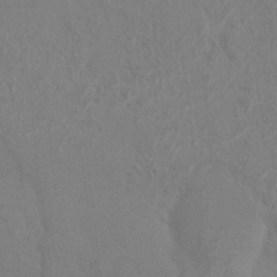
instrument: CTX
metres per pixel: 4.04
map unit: HNhu
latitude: 7.5371
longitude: -3.2159
